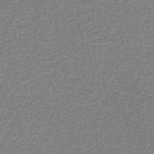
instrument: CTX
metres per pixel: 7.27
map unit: eAb
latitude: -39.7100
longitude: 51.8800
